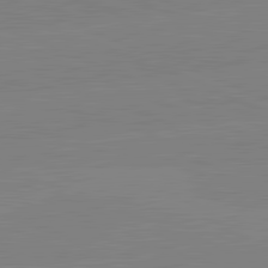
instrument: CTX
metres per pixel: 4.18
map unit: lApd
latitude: 82.0255
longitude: -157.2914
